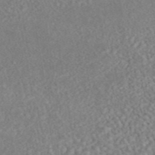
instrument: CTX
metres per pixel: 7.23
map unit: eAb
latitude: 44.5546
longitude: 124.5385
